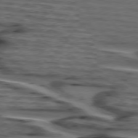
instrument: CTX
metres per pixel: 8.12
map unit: lApd
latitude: 75.4238
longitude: -71.4237
